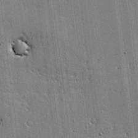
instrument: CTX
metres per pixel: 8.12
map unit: lAvf
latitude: -0.6708
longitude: -106.4034
